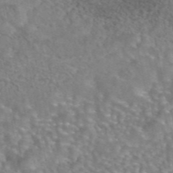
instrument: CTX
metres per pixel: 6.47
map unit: eAb
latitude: 44.9325
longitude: 107.8234
